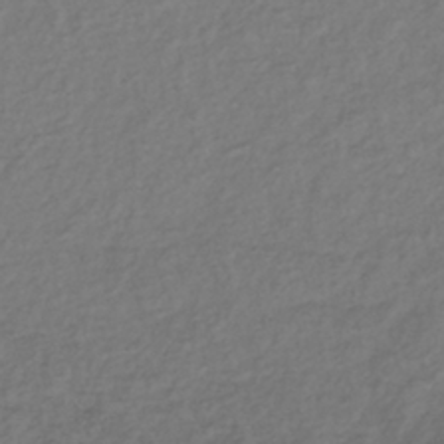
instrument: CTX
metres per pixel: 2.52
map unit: lHb
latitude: -38.5763
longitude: 70.3873
